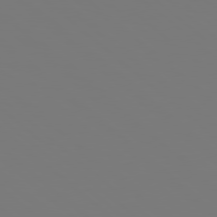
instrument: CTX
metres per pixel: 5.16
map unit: Hpe
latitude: 78.0822
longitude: -163.5371
